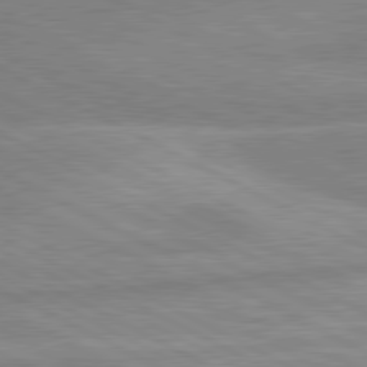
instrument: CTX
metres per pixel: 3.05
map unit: lApd
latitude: 80.5735
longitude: -169.5560
